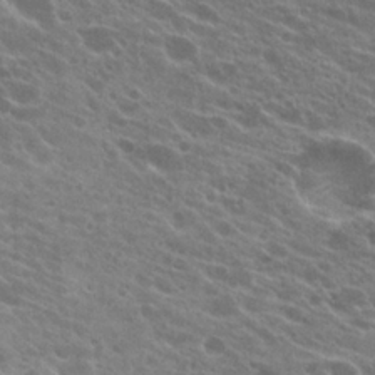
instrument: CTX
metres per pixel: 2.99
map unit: Hto
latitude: 23.4804
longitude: -38.3089
